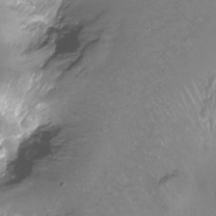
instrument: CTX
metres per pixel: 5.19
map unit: Hto
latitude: -13.7856
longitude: -42.3089
